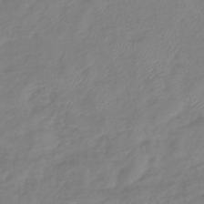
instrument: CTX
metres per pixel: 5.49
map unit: eHb
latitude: -41.1809
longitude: 81.1998
